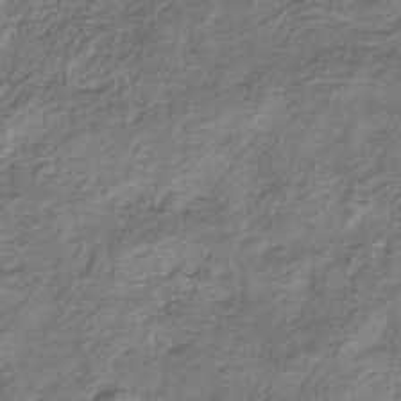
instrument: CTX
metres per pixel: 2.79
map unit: eHb
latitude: -30.3873
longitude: 69.3698
